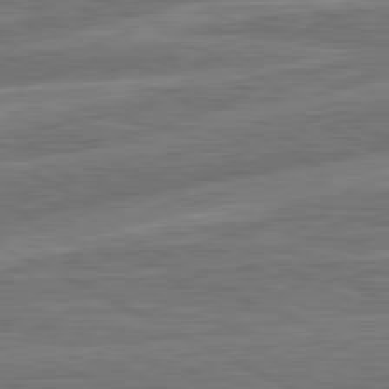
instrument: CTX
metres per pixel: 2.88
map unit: lApd
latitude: 81.3293
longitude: -166.3467
